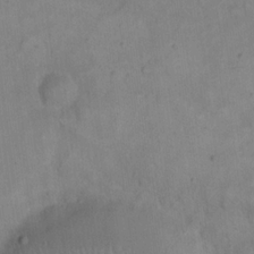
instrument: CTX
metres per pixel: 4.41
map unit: eHh
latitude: 21.1403
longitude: -62.0255
